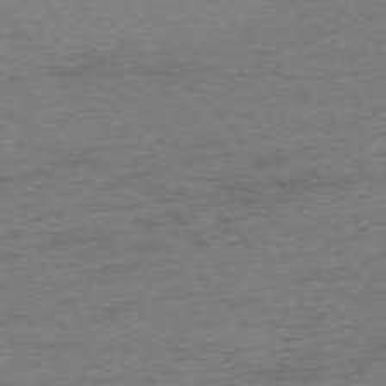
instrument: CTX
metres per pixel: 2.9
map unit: Ap
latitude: -75.6911
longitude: -72.4412
